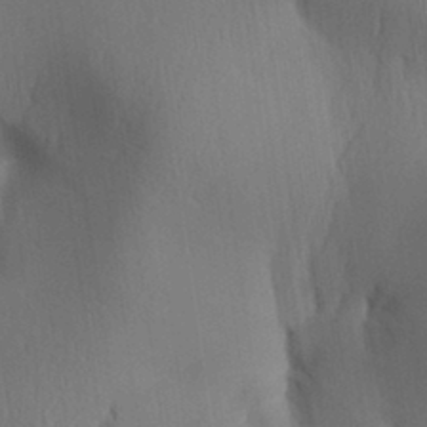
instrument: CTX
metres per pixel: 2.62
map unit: Aa
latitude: 32.2523
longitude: -141.0269
